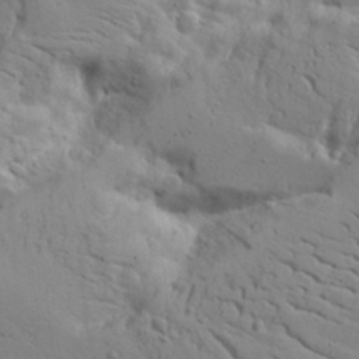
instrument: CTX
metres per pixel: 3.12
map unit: Aa
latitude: 16.7246
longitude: -125.4993
